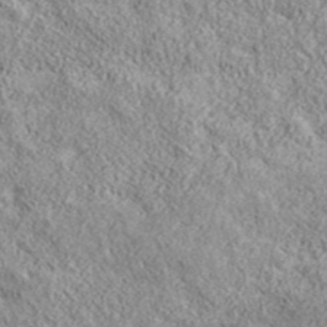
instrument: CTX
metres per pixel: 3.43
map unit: eHh
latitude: 43.0459
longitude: -88.8569
